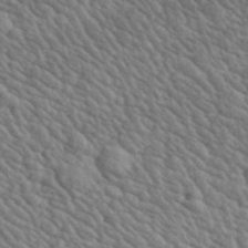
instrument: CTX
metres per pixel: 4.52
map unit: lHvf
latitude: 37.2159
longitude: -89.6127
